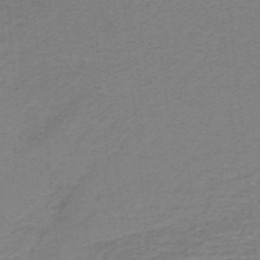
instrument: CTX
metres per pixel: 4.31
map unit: lHb
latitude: -40.5196
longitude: 54.1984
